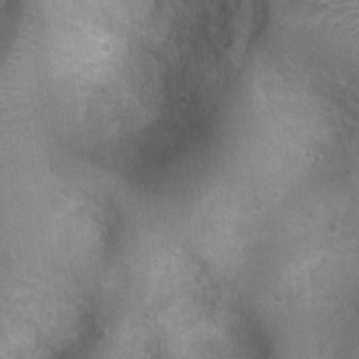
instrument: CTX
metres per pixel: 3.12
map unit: Ht
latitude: 4.2900
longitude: -20.1200
